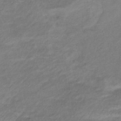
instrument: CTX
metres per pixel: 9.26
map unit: lHb
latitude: -40.0850
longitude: 74.9731
